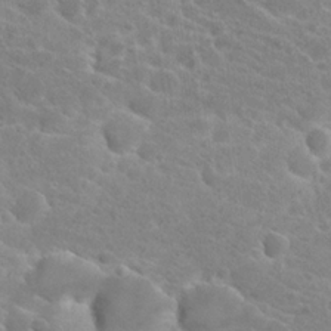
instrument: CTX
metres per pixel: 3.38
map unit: Hto
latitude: 21.8395
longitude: -39.0647
